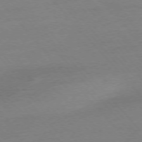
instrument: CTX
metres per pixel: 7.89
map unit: Ap
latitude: -76.5574
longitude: -93.7071
